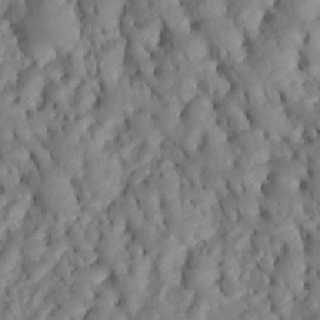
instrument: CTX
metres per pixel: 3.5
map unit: Htu
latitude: 1.2159
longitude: 149.5022
